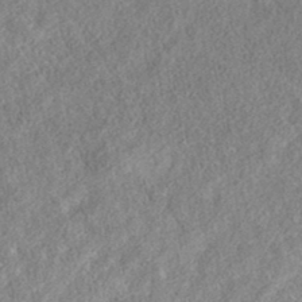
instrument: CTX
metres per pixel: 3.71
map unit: eAb
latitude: 35.6694
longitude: 107.0487
